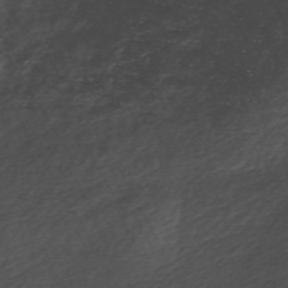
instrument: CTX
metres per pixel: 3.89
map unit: ANa
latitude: -44.8786
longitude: 105.0675
